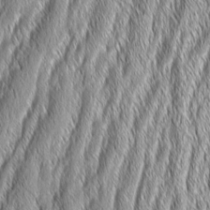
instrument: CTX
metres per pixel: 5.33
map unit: Aa
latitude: 6.9703
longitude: -130.3846
